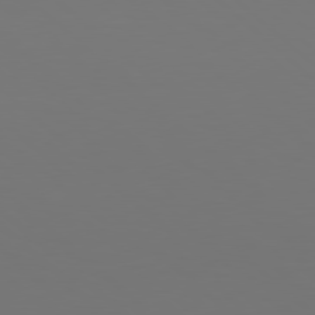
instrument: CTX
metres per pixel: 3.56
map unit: Hpe
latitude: 78.1389
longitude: -171.7450
